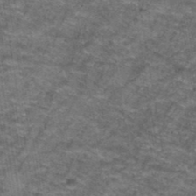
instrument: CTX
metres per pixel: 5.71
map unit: Hto
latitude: 39.6505
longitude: -42.2901
